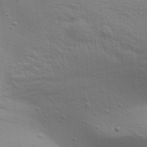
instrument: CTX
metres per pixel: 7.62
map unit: Aa
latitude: 32.1956
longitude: -133.6505
